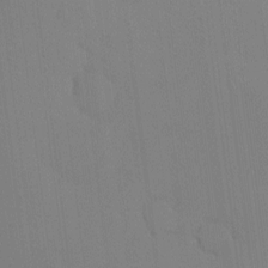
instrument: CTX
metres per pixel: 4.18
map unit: eHh
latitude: 0.1955
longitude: 17.5211
